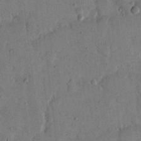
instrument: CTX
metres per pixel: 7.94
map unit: eHh
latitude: 14.1767
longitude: -68.2334
